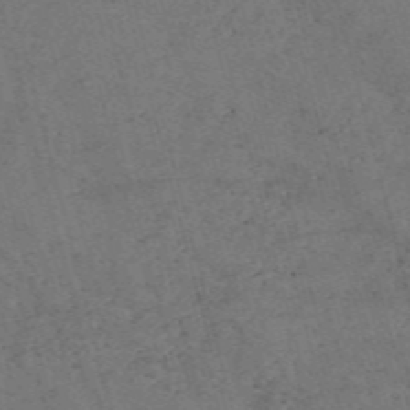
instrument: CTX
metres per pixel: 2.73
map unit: Nve
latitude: -58.0283
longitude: 51.7855
